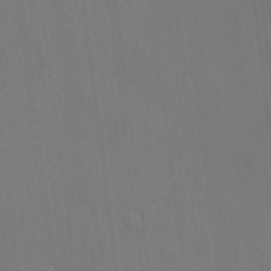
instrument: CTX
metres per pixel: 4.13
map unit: eHh
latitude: -8.1606
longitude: -69.0647
